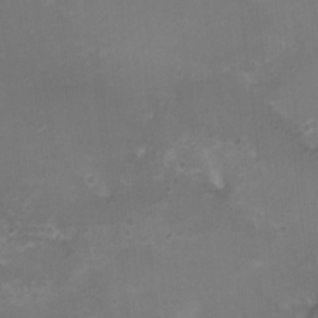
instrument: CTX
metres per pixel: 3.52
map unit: HNhu
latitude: 5.2537
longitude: 2.6329
